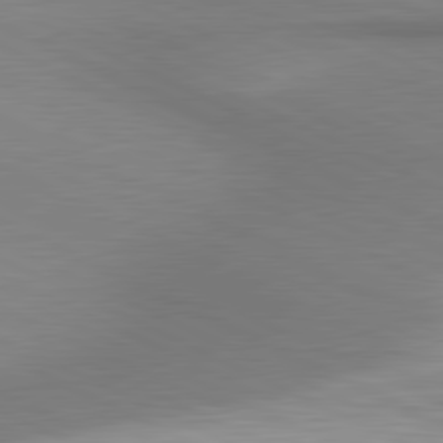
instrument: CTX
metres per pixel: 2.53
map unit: lApd
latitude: 81.2159
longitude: 161.9178
